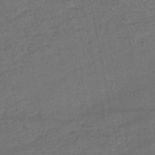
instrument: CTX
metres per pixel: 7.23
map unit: HNb
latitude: -51.3699
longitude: -40.4601
